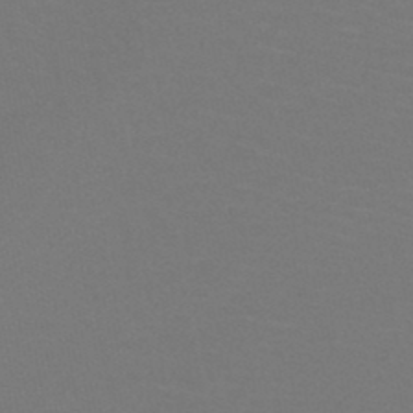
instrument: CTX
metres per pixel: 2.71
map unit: HNb
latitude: -47.7477
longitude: -43.5749
